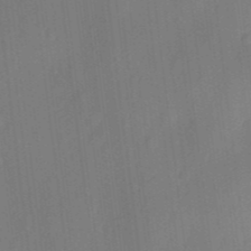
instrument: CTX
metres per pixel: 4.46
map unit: eHh
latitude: 5.8772
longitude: -74.0255
